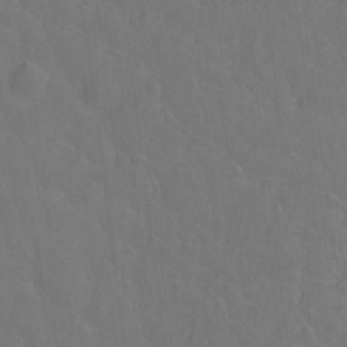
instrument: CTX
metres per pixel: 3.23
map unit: Hto
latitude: -2.2739
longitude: -34.6868
